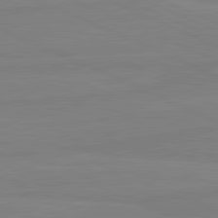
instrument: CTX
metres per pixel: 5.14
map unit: lApd
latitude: 81.4048
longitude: -178.7813
